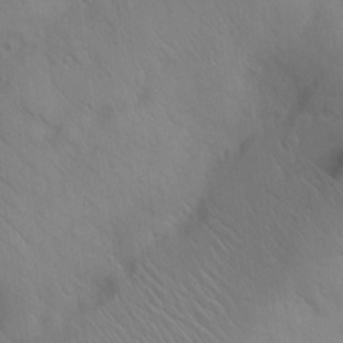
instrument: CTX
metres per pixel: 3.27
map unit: lAvf
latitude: 9.4427
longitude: 168.4062
